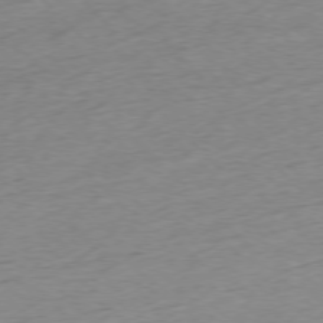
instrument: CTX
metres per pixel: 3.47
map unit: Hpe
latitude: -76.9542
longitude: -13.6127
